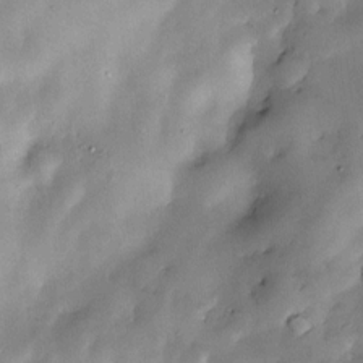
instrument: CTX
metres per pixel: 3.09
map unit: Nve
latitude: -22.8030
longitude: -138.7435
